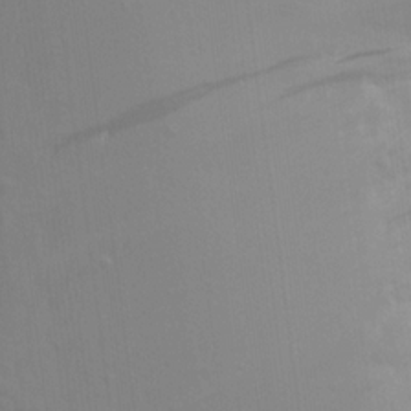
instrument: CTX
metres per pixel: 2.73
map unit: Aa
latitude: 16.7246
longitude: -147.7450
